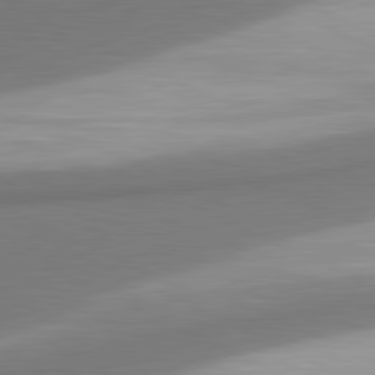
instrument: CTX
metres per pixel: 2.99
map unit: lApd
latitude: 81.1781
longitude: 166.8786
